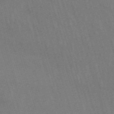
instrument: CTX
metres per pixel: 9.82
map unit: HNb
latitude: -53.5588
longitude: -42.7813
